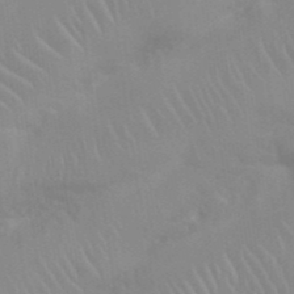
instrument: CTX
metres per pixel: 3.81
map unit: Nhu
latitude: 26.8002
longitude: -61.8772
